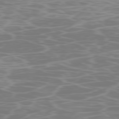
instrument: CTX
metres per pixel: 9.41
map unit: Ap
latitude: -78.7085
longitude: -97.0647
